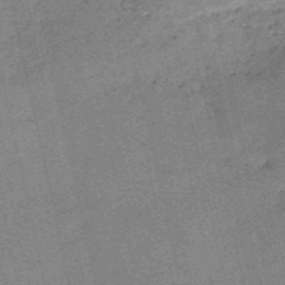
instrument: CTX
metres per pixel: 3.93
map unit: HNb
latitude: -54.0283
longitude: -40.5356
